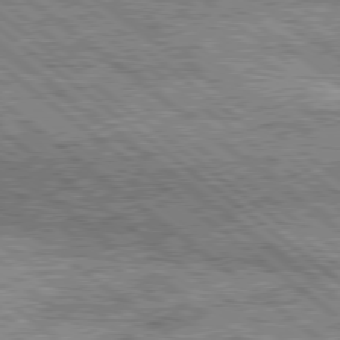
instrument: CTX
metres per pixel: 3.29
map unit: Hpe
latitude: 78.2145
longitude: -121.1781
